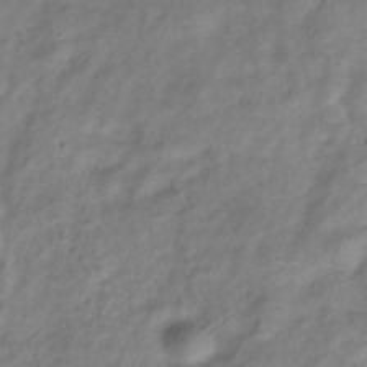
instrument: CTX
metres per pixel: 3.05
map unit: Hve
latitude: -33.6533
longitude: 89.0297
